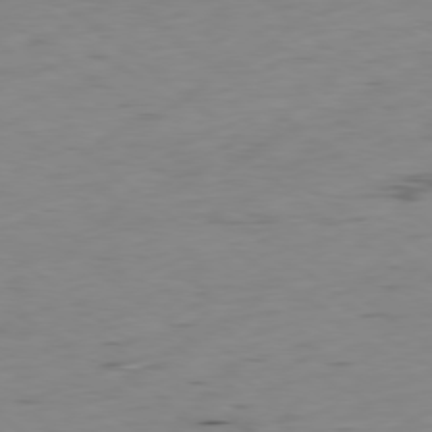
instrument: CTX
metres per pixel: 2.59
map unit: Hpe
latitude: -78.9730
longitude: 16.2929
